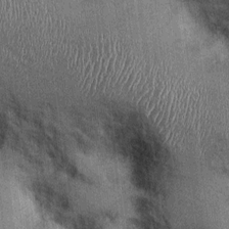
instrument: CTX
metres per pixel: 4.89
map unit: Ht
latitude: -0.4818
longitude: -13.2915
